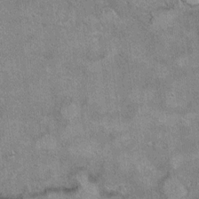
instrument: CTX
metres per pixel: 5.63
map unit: Ht
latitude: 8.6113
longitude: -37.1025
